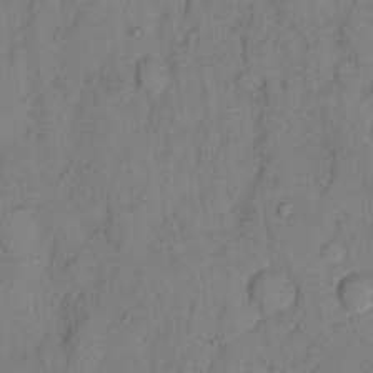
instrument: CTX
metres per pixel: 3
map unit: Hto
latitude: 8.7435
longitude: -58.4979
